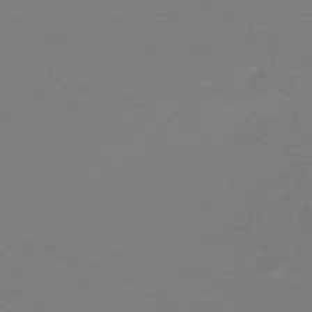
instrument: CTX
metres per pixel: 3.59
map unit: lHb
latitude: -47.5588
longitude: 60.3684
